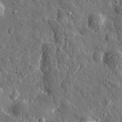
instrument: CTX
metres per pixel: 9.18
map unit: eHh
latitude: 35.5938
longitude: -80.1956
